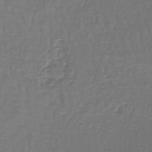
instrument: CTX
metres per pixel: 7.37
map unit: lHb
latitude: -43.4265
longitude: 57.3509
